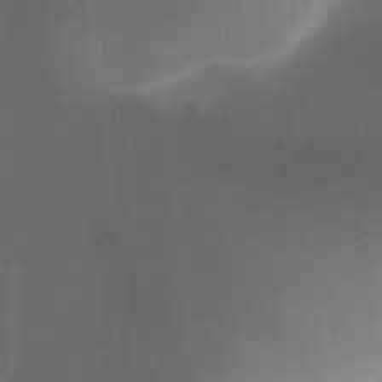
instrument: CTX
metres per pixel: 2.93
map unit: Ave
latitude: -10.5007
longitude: -122.7435
